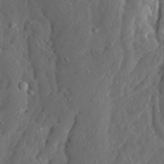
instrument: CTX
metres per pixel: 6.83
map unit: Ave
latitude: 13.8206
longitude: -135.2726
